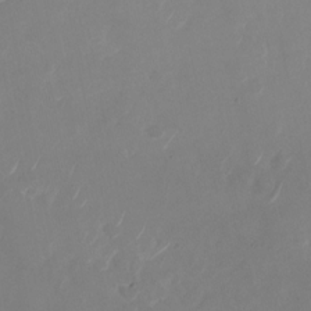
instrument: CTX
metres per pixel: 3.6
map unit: Nhu
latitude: -28.6896
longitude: -70.8191
